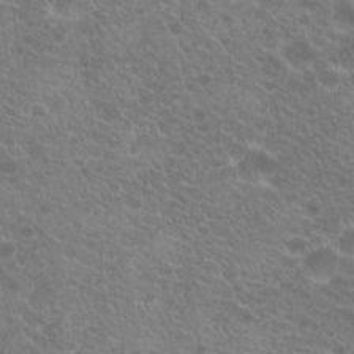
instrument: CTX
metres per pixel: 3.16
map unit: Hto
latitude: 19.5938
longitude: -40.3845
